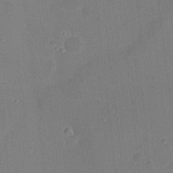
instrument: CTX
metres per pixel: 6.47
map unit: eHh
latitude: 21.8584
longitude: -63.3860
